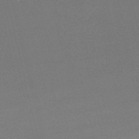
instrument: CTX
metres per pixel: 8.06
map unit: HNb
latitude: -51.5021
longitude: -41.4048
